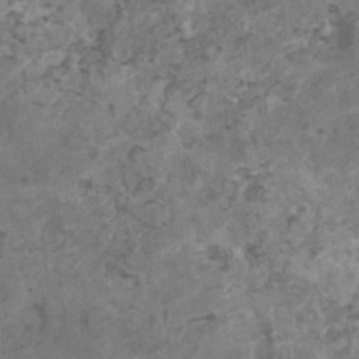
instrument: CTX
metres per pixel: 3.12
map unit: HNhu
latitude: 1.8016
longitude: 3.4643
